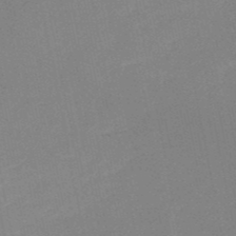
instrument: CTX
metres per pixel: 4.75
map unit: HNb
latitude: -51.0108
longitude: -52.5924
